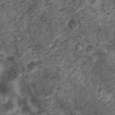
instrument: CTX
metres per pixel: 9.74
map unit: Nhu
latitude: 5.6694
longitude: -18.2333
